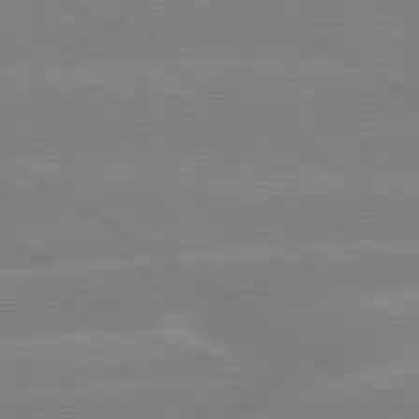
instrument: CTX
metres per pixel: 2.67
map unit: lApd
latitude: 79.6127
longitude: -132.6679
